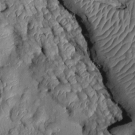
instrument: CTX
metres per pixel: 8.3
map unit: Htu
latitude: 0.3656
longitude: 149.2187
